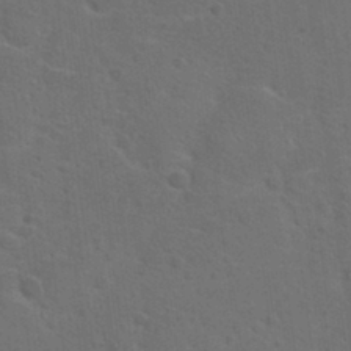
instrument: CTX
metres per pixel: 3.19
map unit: Hto
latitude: 23.5182
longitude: -47.7639
